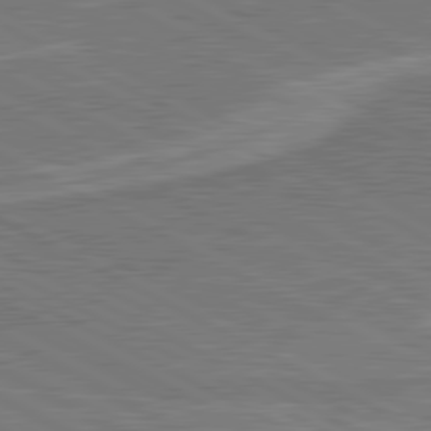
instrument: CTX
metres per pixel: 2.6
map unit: lApd
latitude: 80.8191
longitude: 141.5210
